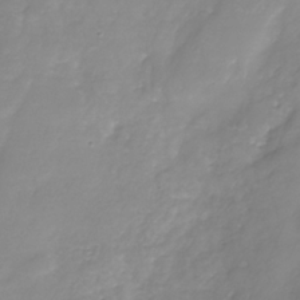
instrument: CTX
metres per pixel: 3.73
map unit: Nhe
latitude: -36.1039
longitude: -86.8002
